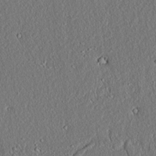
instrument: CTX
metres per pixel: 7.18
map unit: lAvf
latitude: 7.2726
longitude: 167.3699
